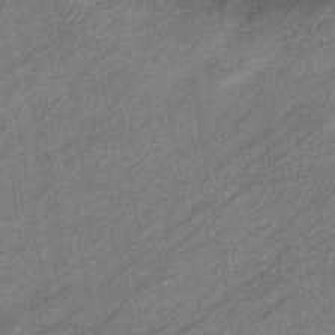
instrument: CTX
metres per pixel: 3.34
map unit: eHb
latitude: -40.1417
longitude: 81.8989
